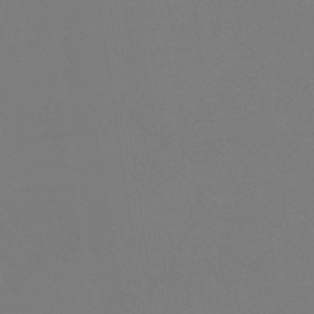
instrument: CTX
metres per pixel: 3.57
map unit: HNb
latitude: -35.6911
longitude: 55.5210
